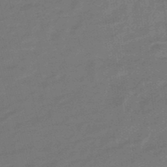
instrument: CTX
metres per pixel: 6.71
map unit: eHb
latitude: -47.0108
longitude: 87.0298
